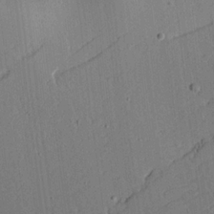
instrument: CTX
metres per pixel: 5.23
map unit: Aa
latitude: 18.6679
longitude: -126.7435
